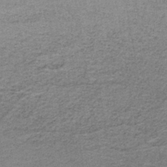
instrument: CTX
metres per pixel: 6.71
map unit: eAb
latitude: -37.7477
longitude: 52.2172
